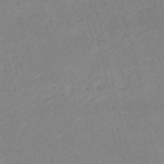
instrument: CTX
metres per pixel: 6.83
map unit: HNb
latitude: -53.7477
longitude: -37.0459
